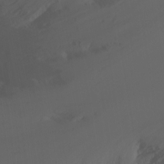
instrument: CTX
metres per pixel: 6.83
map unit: Ht
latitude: -16.2740
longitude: -47.0837
